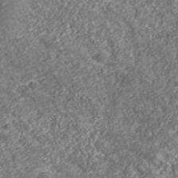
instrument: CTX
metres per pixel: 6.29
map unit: eHh
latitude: 43.3860
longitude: -91.7828
